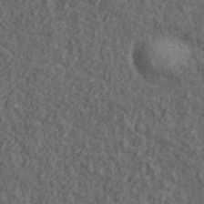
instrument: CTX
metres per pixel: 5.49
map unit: lHvf
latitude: 38.1389
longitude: -90.7813
